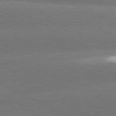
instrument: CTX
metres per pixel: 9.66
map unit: lApd
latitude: 80.5735
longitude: -149.8772
